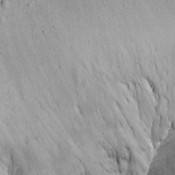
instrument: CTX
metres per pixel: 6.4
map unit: Aa
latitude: 13.5938
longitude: -140.3278
